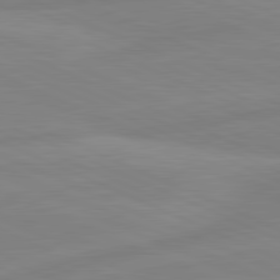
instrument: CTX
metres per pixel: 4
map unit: lApd
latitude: 81.5749
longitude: -173.6315
